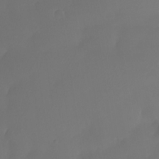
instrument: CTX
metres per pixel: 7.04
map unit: Nhe
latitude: -33.6155
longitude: -145.2915
